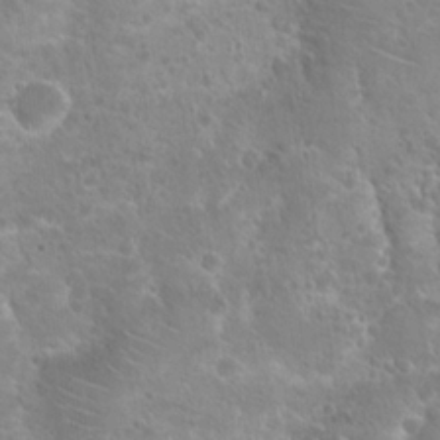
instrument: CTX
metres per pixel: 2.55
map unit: Hto
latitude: 20.6302
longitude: -40.9513
